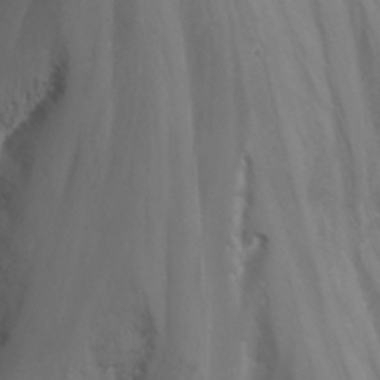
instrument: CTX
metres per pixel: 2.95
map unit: Nhu
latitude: -12.6519
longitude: -73.1781
